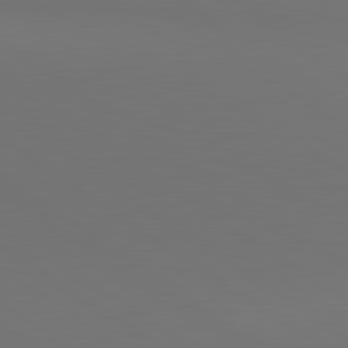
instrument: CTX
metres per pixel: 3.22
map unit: lApd
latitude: 81.1025
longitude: 153.1053
